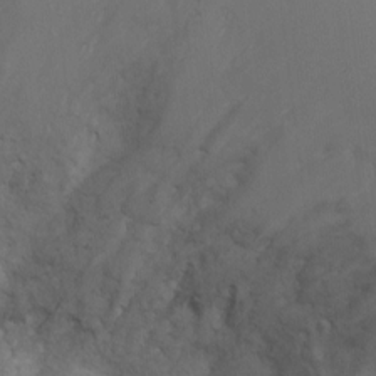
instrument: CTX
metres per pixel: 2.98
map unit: Ht
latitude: 3.5182
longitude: -29.0458
